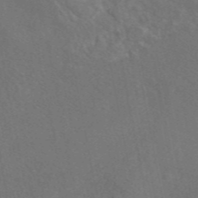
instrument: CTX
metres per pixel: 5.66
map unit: eAb
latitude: 46.7436
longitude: 109.7289
